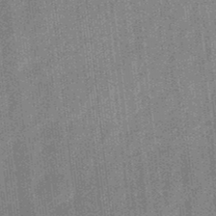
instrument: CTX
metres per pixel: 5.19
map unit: eHb
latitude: -31.0108
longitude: 73.7477
